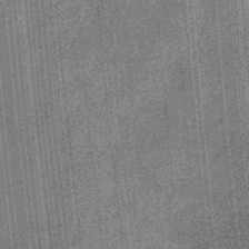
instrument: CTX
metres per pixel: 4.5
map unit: eHb
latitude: -31.4265
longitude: 73.7477
